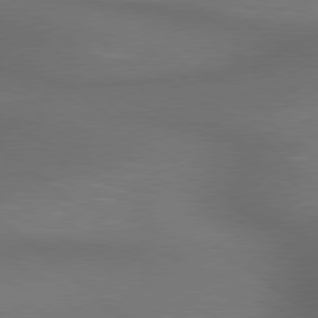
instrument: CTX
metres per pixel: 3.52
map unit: lApd
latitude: 78.5168
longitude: -177.7827
